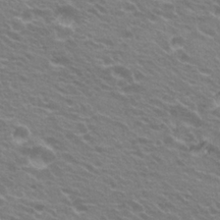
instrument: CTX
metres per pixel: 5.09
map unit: Hto
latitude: 23.1403
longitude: -31.2159
